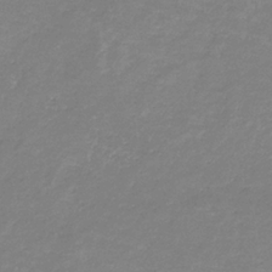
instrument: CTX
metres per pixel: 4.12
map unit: eHb
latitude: -31.9745
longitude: 67.0675
